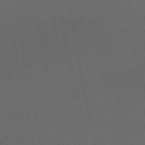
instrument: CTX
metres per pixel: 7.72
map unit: eHb
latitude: -50.6896
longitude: 72.3873
